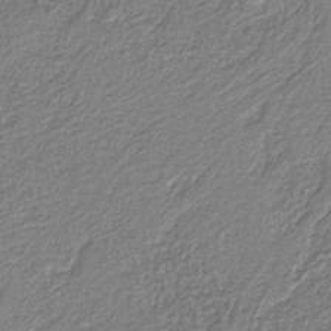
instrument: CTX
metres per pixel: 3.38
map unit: eAb
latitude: -38.8786
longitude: 51.4265
